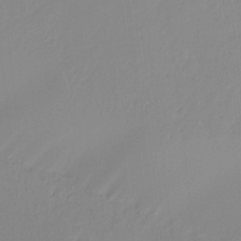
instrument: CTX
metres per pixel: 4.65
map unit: Ht
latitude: -14.6708
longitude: -51.8583
